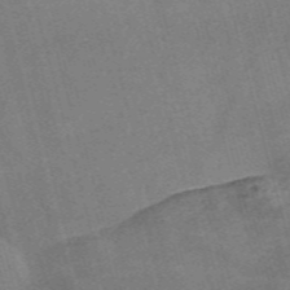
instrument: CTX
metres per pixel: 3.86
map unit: Nve
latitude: -58.5951
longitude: 64.7841
